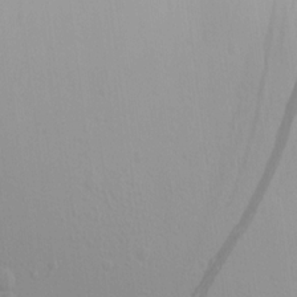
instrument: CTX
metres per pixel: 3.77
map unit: Aa
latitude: 16.1389
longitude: -143.5371
